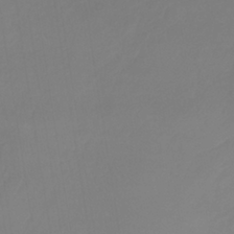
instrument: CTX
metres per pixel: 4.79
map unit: lHb
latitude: -37.8044
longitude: 68.2172
